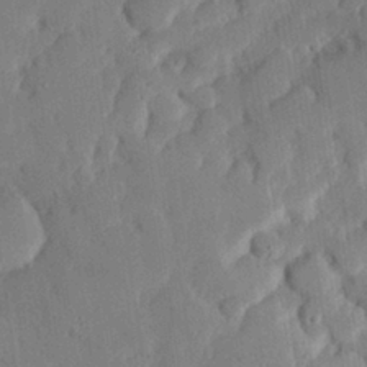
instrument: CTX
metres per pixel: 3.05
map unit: eHh
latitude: 27.8017
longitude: -79.9150
